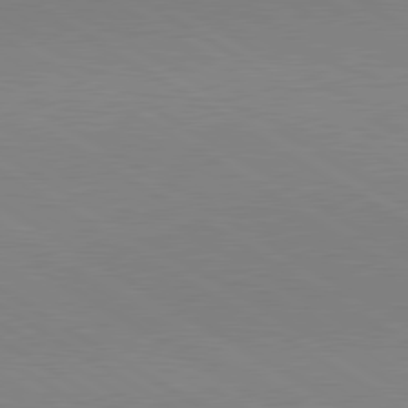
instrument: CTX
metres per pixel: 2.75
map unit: lApd
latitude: 80.3089
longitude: 156.5196
